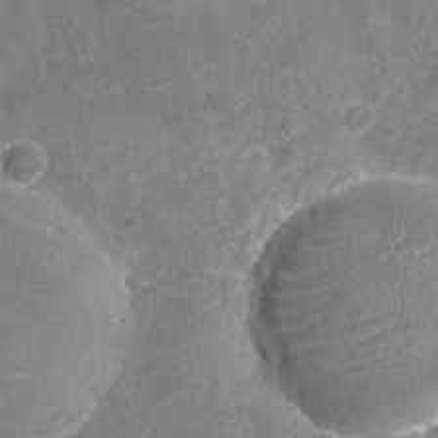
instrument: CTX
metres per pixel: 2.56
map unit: Nhu
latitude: -18.4062
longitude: -56.1388
